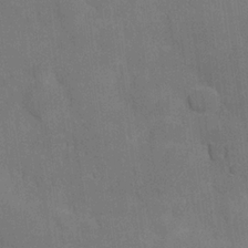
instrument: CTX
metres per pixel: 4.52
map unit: Hve
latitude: 18.5545
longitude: 151.2754
